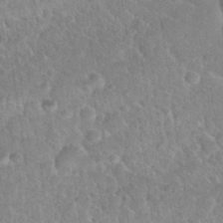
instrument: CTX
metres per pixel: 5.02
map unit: Nhu
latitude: 30.8380
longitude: -51.6505
